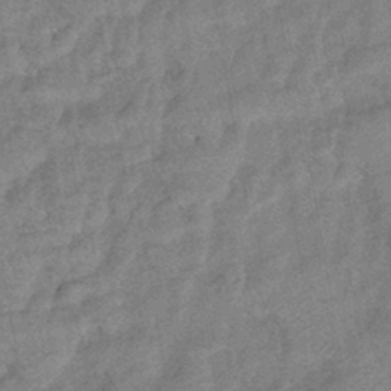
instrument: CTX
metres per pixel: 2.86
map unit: eHb
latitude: -41.9178
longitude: 82.1795
